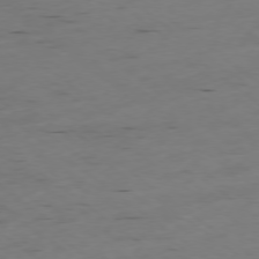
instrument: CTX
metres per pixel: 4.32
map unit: Ap
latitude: -77.2187
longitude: -72.2523
